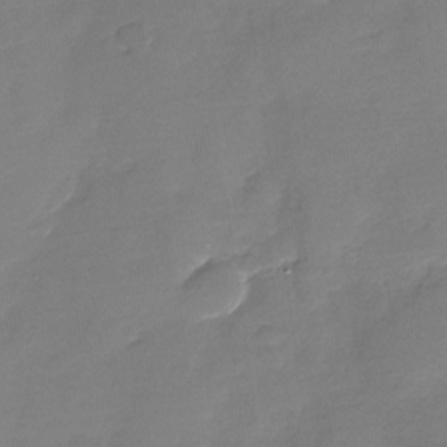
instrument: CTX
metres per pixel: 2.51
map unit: Nhu
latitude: -28.3684
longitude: -64.9514
